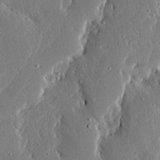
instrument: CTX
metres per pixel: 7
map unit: Ave
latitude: 17.2726
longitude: -139.4048
